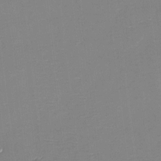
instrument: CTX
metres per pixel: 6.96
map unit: eHh
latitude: -3.4076
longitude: -80.0822
